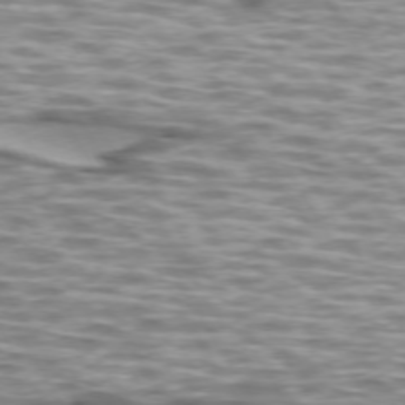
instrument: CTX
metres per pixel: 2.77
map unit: lApd
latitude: 73.2537
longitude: -56.7624
